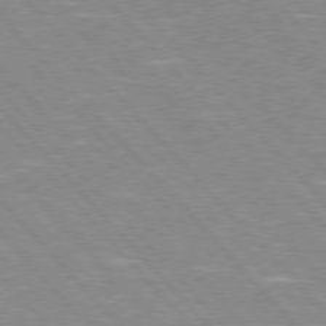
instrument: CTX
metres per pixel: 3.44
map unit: Hpe
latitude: 76.2900
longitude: -126.6302
